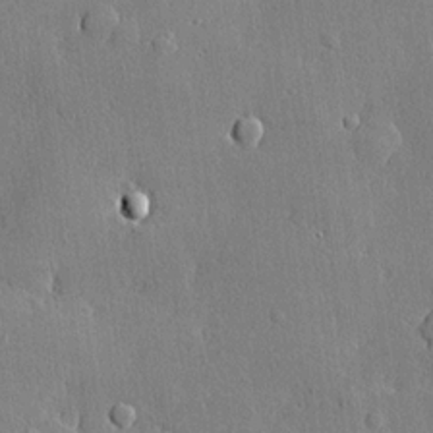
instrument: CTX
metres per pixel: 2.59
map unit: lHvf
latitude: 20.8002
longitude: 145.4454
